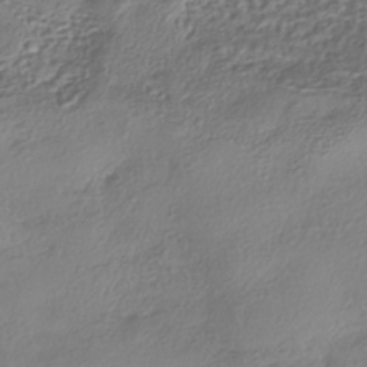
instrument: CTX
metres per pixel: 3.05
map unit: eHh
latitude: -41.6722
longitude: 121.9745
